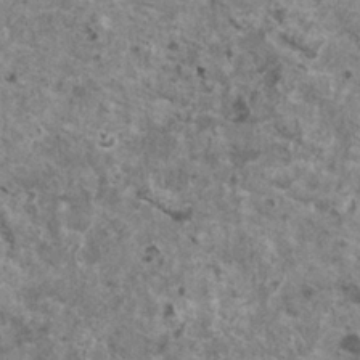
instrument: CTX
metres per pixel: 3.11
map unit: HNhu
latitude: 1.9717
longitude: 4.5573
